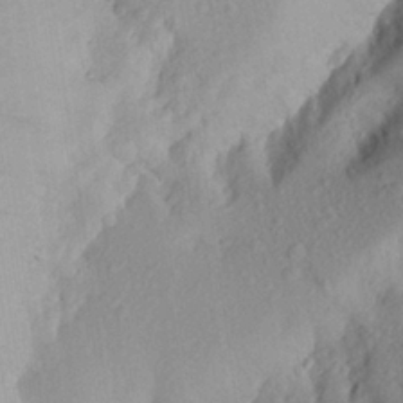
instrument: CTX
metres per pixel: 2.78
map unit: Aa
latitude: 26.2712
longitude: -146.4790
